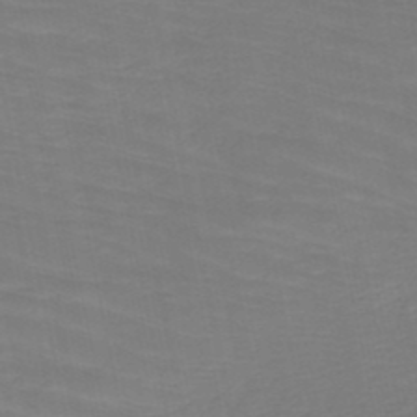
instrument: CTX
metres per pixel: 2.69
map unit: HNb
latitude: -49.5399
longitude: -51.0080
